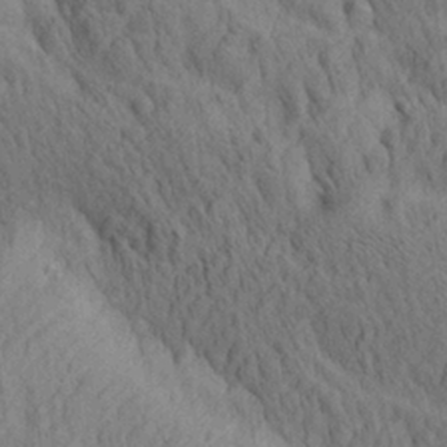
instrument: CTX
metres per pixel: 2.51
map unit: lAa
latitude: 21.4994
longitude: -138.7246
